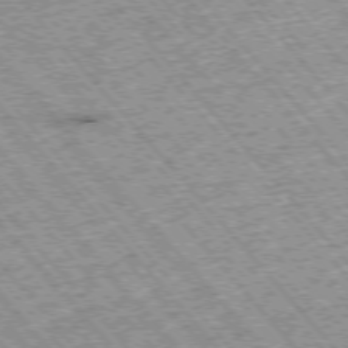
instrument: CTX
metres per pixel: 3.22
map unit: Hpe
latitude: -76.0661
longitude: -21.0459
